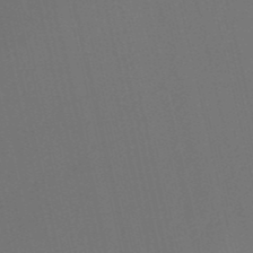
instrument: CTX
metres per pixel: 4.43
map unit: HNb
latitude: -52.2928
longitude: -48.8380
